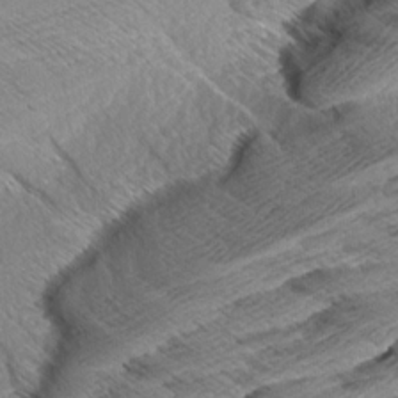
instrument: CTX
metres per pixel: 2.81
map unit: Aa
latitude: 8.8569
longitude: -135.4048
